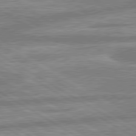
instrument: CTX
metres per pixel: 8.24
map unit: lApd
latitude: 80.0822
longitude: -167.9528
